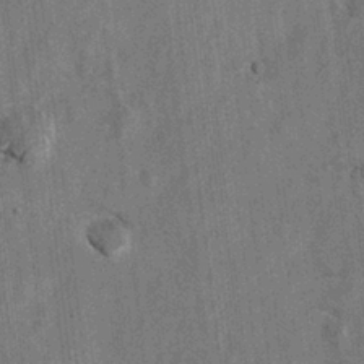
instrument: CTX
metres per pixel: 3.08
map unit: Hto
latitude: 8.4412
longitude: -34.6490
